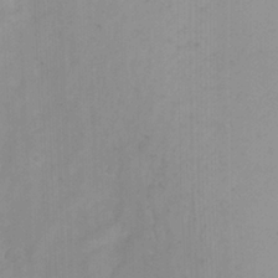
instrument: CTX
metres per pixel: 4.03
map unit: Nhu
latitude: -13.8989
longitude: -57.0080
